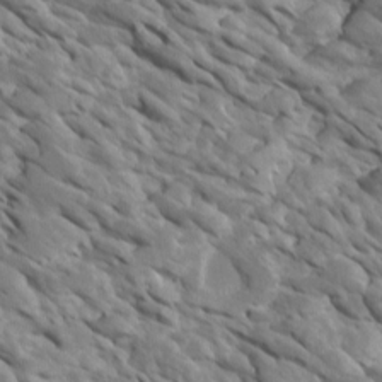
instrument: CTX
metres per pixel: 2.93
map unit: Htu
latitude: 2.3845
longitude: 142.6707
